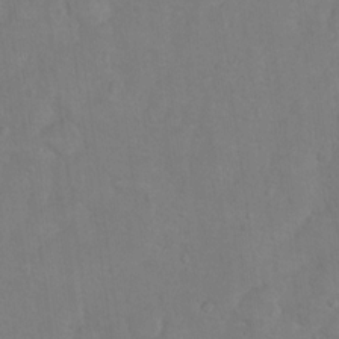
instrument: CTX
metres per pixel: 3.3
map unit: Hto
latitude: 10.8947
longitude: -35.9717
